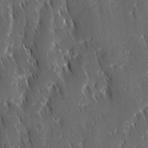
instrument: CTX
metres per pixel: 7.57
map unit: Ave
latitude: 9.5560
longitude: -104.5924
